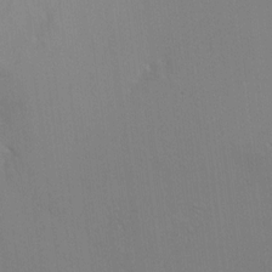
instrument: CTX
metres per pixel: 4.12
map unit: HNhu
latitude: 5.7450
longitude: 8.6140
